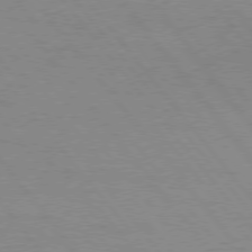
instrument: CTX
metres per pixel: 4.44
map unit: Hpe
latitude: 75.7072
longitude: -143.5749
